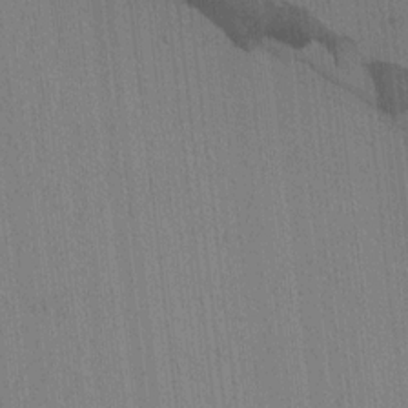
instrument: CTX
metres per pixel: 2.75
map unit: lAvf
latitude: 8.3656
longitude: 164.6141
